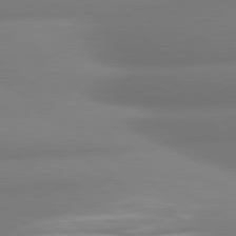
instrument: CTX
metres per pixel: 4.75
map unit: lApd
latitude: 80.4979
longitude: -164.0444
